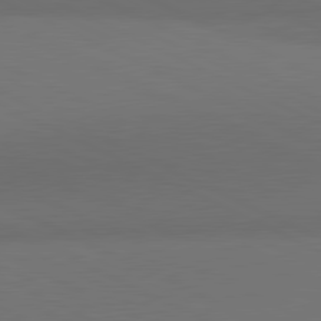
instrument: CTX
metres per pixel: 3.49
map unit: lApd
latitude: 81.1214
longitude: 137.7477
